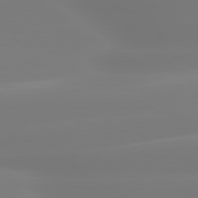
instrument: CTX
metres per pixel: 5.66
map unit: lApd
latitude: 79.9906
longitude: -137.0459
